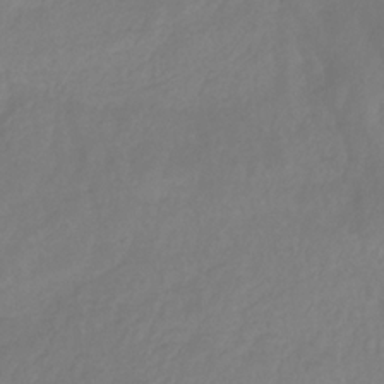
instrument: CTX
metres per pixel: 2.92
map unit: HNhu
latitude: -29.4266
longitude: 67.5966
